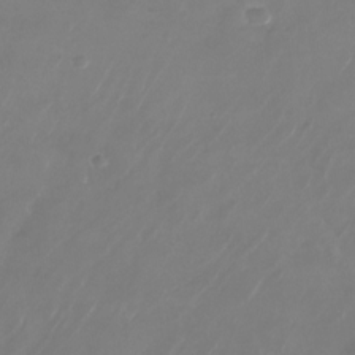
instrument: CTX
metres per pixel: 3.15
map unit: Nhu
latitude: -27.1053
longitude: -71.9150
